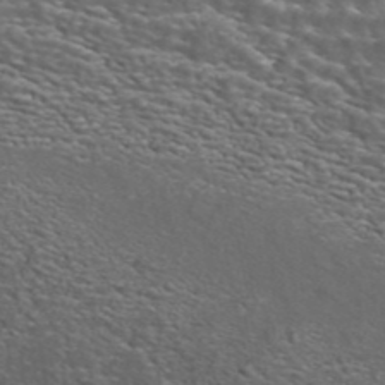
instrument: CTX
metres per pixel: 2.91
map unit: ANa
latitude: 44.3089
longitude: 23.6722
